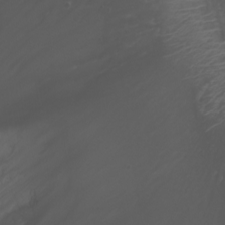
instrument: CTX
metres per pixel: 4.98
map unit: Nhu
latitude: -8.3117
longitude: -81.7261
